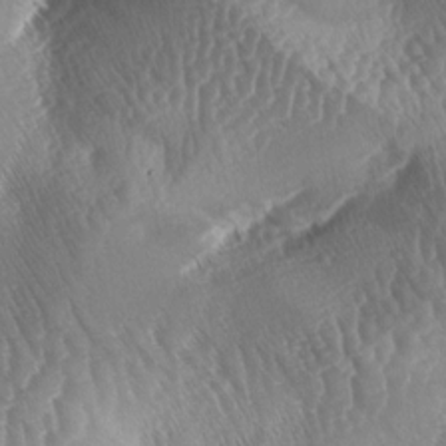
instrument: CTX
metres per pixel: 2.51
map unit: lAa
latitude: -5.0864
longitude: -128.5546
